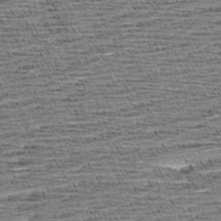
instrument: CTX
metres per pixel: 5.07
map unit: Aa
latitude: 7.8583
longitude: -137.6694
